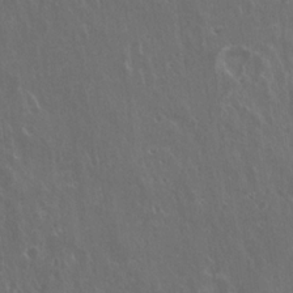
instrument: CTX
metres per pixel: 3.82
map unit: Hto
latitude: 19.3292
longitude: -57.4804
